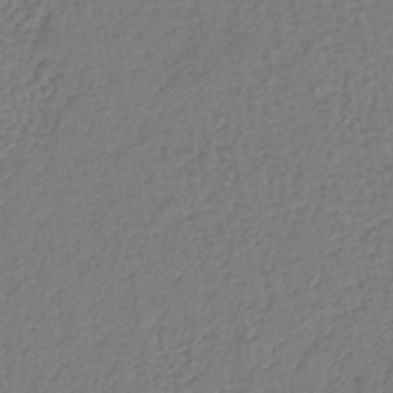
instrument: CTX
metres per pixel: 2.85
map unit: lHb
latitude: -38.9353
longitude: 62.0472
